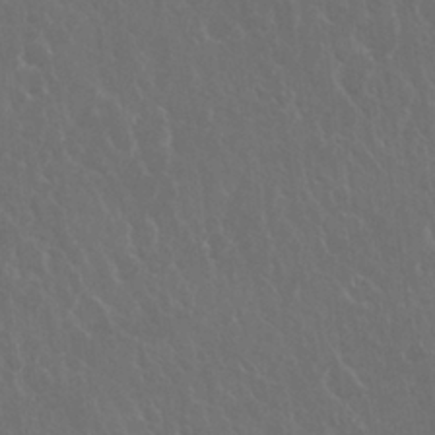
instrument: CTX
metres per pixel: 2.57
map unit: Nhu
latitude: 26.6491
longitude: -51.7638
